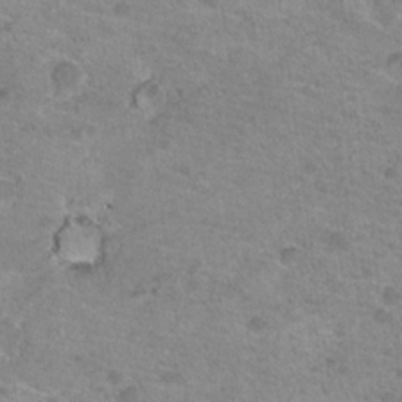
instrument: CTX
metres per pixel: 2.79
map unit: Nhu
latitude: 18.7624
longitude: -31.3104
